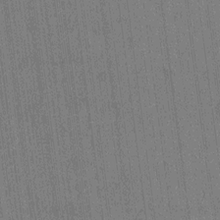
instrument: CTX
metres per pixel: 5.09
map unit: HNhu
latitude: 0.4412
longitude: -5.8394
